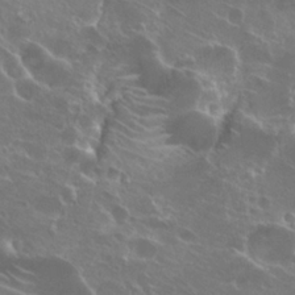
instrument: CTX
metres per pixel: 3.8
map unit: Hto
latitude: 25.0458
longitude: -39.1970
